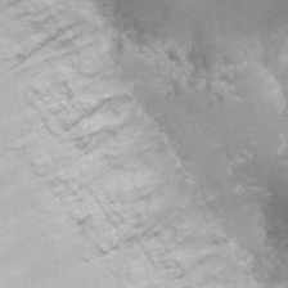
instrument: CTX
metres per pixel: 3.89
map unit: Nhu
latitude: 26.6302
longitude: -63.2915
